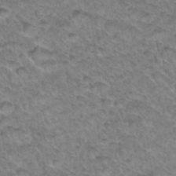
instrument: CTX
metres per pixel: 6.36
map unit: Hto
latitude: 34.1388
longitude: -48.2900
